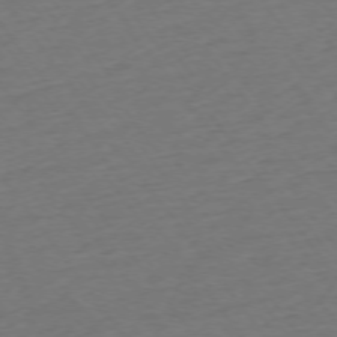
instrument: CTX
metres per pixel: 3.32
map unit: Ap
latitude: -74.8975
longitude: -80.5168
